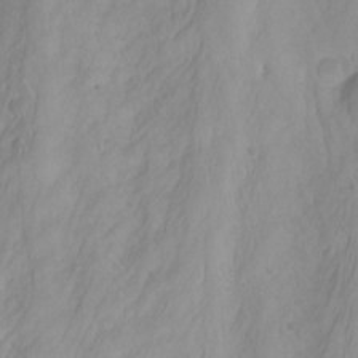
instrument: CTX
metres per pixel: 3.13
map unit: Aa
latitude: -3.5210
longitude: -71.5938
